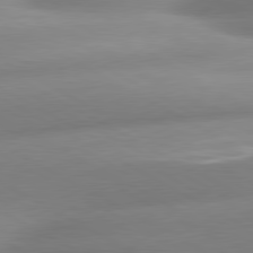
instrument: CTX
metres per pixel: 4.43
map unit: lApd
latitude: 80.3089
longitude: -158.4979
